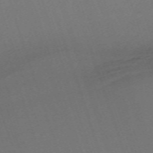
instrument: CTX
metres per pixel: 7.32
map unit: eHh
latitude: -63.3509
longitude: 50.5763
